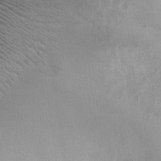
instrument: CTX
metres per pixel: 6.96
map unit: Ht
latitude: -4.2361
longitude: -19.5371
